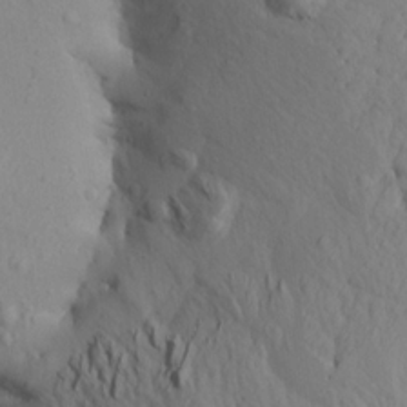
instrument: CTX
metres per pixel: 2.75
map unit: Aa
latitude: 15.7639
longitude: -143.0459
